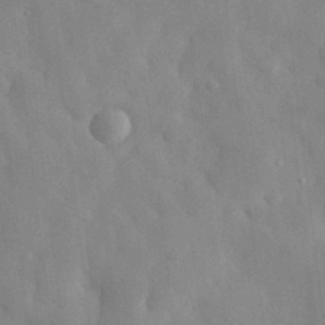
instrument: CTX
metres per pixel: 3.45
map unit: eHh
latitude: 31.2348
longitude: -71.9717
